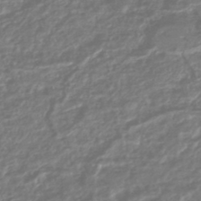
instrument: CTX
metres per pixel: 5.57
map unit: HNhu
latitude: -45.0486
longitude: 98.2928
